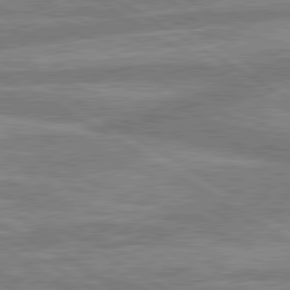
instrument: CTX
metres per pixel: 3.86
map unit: lApd
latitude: 80.1956
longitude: -167.5749
